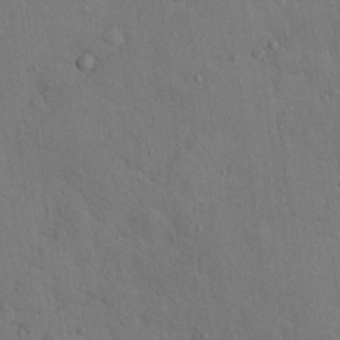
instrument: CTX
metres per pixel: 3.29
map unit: Nhu
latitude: 12.8002
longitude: -26.7246
